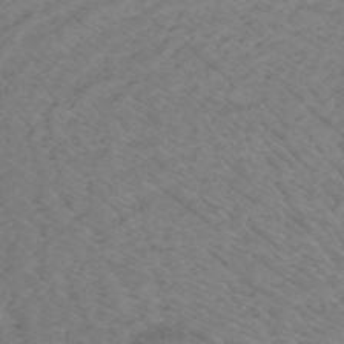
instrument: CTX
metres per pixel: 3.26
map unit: lHb
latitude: -33.1243
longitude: 67.6533
